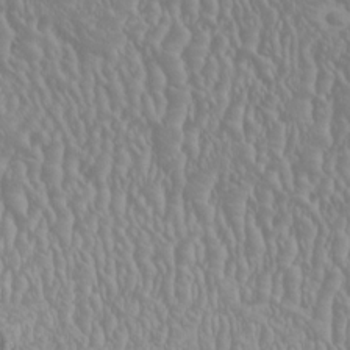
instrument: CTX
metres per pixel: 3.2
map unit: HNhu
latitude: -0.5196
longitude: 0.8219
